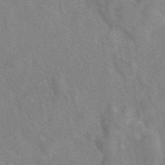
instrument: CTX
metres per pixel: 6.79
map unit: eAb
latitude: 41.6315
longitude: 106.4629
